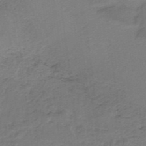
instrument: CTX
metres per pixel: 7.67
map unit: HNb
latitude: -34.6329
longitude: 60.3873
